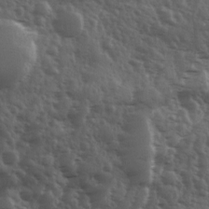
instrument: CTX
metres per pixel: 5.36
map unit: Ave
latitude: 11.5560
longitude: -103.5371
